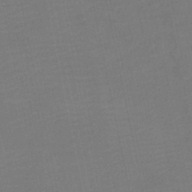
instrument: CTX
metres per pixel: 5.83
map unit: lHb
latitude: -46.9730
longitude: 61.2187
